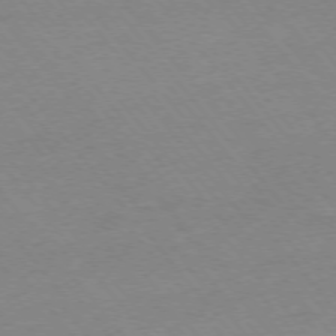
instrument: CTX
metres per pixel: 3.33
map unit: Ap
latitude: -75.8234
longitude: -94.9136
